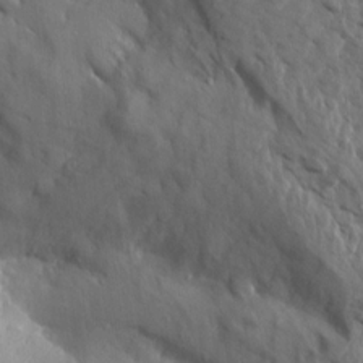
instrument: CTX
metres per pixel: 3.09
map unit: Aa
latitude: 14.4223
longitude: -143.1403
